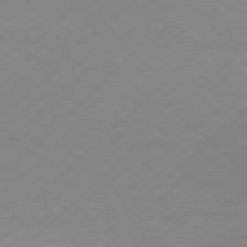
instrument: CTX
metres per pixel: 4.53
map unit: Hpe
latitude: 77.6882
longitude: -131.7072
